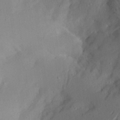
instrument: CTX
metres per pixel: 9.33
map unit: Aa
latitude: 21.2348
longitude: -144.8758
